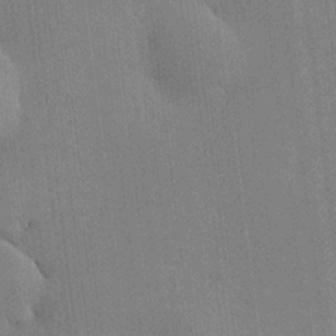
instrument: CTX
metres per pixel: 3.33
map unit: HNhu
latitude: 9.2159
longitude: 15.7667
